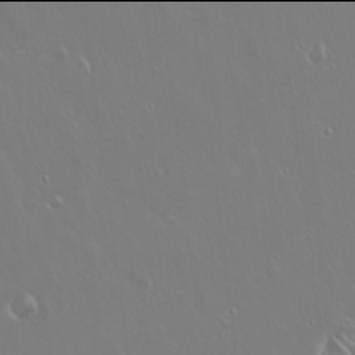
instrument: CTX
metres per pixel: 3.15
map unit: Hto
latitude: 17.9906
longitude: -57.1025
